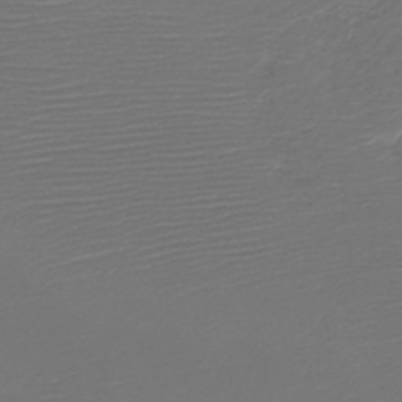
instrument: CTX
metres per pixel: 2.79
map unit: HNb
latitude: -47.9745
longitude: -41.5938
